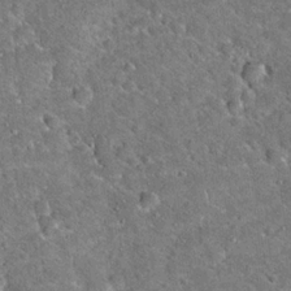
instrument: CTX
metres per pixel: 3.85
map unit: Hto
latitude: 19.5182
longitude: -50.2333
